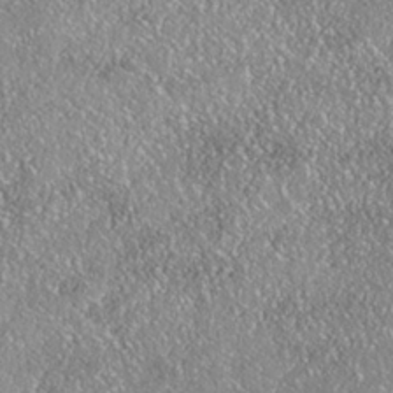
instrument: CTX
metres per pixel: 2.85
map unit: Nhe
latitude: -38.1417
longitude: 137.7477
